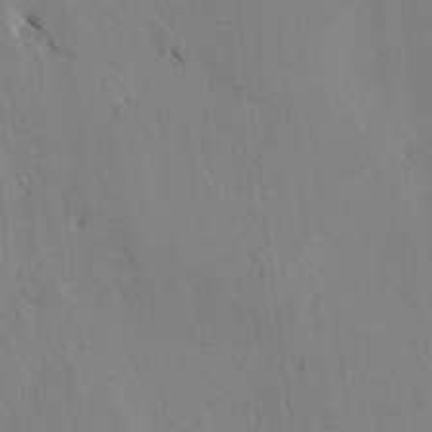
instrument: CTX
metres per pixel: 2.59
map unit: lAvf
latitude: -4.8408
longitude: -114.0444
